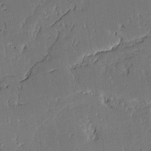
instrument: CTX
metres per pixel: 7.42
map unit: Aa
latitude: 11.4804
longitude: -127.9906
